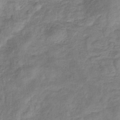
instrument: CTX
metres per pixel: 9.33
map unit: eHb
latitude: -34.1795
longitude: 75.3132
